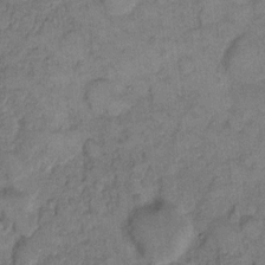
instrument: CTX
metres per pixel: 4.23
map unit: eHh
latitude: 8.3090
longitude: -63.9717
